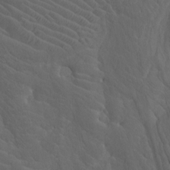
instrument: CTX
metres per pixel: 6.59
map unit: Htu
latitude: -7.8800
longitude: -66.7246
